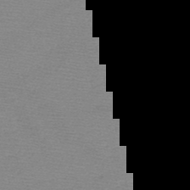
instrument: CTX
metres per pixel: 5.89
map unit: HNb
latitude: -49.2754
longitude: -41.8205
